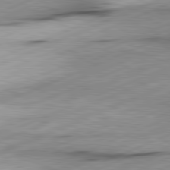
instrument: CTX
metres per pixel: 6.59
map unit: lApd
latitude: 81.5938
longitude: -166.2900
